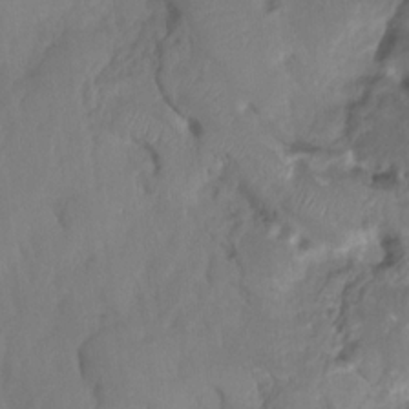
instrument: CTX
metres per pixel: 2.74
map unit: HNhu
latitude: -23.8423
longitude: 49.9178
